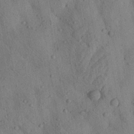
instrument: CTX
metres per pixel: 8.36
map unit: Aa
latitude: 22.9703
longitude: -142.8758
